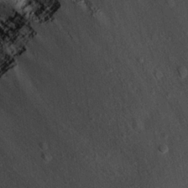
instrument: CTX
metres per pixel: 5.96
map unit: Nhu
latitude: 22.5168
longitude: -71.3859
